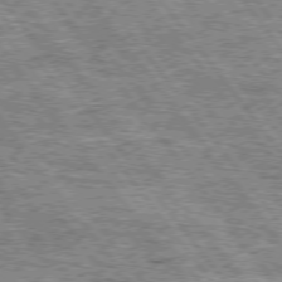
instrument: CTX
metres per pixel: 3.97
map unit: Hpe
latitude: 75.0270
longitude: -156.4790
